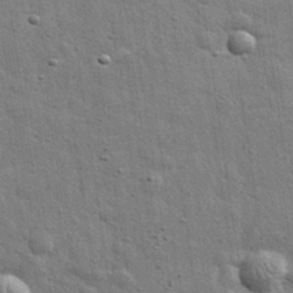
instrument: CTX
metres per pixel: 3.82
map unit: eHh
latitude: 32.0255
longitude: -78.8380
